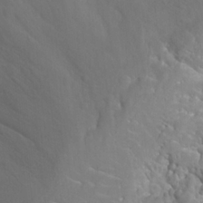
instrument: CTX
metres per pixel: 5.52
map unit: Hto
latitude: 23.1970
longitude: -40.3467
